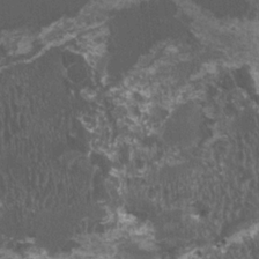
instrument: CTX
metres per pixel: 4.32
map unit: HNhu
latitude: 2.0255
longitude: 0.8975
